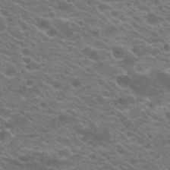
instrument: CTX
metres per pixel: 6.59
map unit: Hto
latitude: 21.1781
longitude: -37.6505
